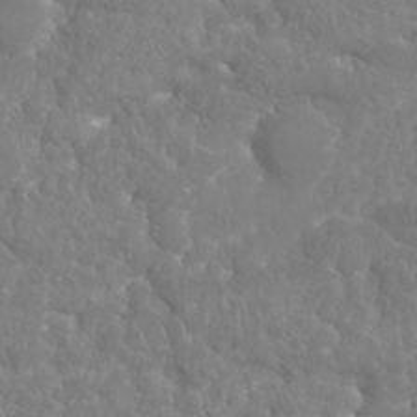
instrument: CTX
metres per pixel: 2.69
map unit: Nhu
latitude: 25.4426
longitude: -61.3670
